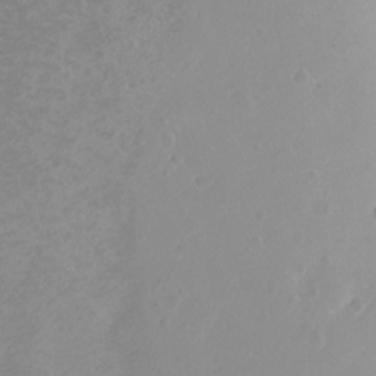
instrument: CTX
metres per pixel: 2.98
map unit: Ht
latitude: -8.5007
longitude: -36.0444
